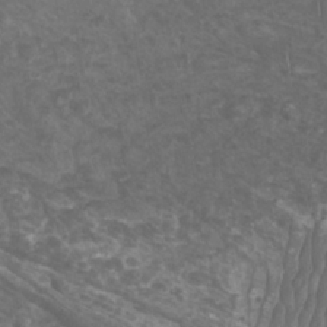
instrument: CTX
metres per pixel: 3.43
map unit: Nhu
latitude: -9.4265
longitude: -76.5545
